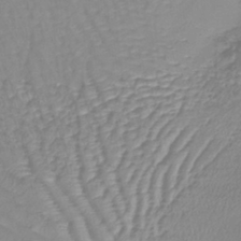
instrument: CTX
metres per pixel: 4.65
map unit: lHb
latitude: -40.7274
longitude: 65.5021
